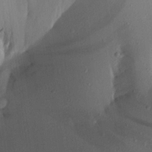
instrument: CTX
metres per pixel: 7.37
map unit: Aa
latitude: 20.2145
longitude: -146.8947
